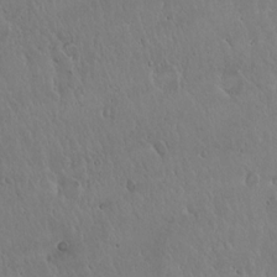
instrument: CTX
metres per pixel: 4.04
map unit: Hto
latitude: 17.6316
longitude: -58.9892
